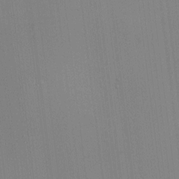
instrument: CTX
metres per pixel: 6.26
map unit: HNhu
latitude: -1.6533
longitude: -6.8191
